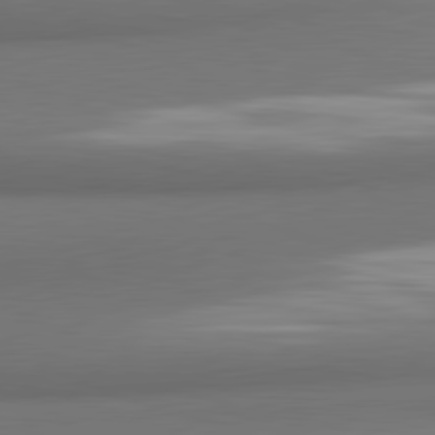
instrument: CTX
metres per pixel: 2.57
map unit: lApd
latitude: 81.5182
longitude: 171.1053
